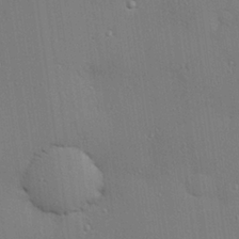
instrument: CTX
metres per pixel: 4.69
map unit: Hve
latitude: 26.4601
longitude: -90.4790
